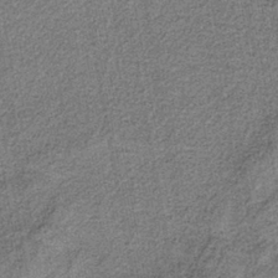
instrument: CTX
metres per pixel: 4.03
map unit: eAb
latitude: -38.7463
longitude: 52.8030
